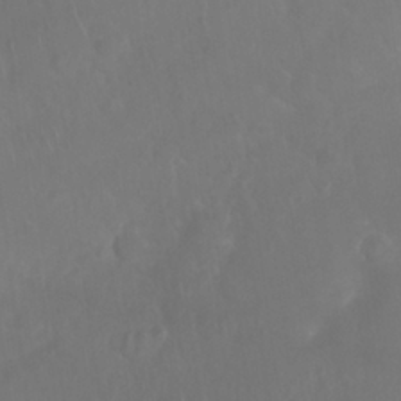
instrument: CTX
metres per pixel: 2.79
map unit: Nhu
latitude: 27.8206
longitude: -64.6868
